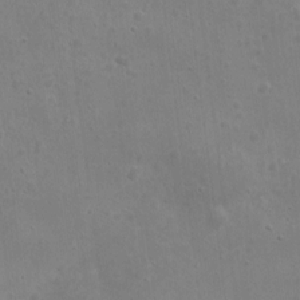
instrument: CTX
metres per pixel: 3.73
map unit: eHh
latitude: 9.1970
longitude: -72.8380
